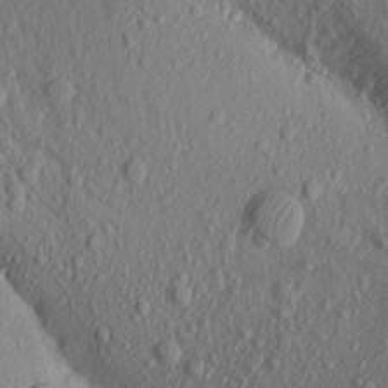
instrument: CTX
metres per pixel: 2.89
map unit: Aa
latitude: 17.0081
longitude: -146.0633
